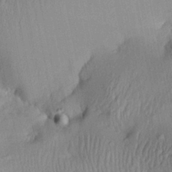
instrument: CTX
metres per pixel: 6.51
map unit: Aa
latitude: 27.6505
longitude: -134.8380
